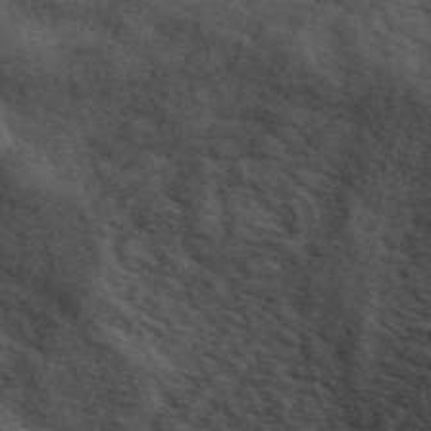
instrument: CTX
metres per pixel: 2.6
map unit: ANa
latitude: 49.6883
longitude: -81.1025
